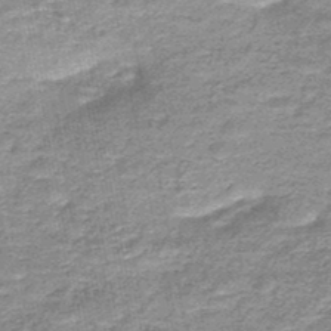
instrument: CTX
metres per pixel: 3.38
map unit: HNb
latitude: -48.0661
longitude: -39.1025
